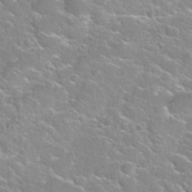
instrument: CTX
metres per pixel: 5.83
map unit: Nhu
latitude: 31.4805
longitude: -50.4412
